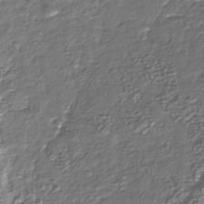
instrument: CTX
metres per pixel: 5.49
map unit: Nhu
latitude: -39.8045
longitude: -81.8961
